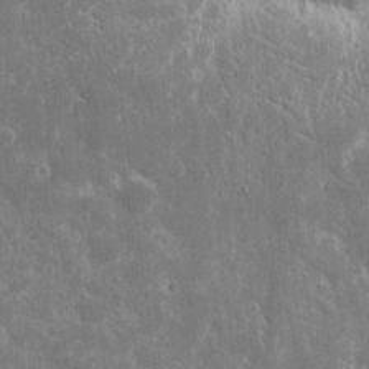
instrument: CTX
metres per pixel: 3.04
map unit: eHh
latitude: 7.2915
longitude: -69.9150
